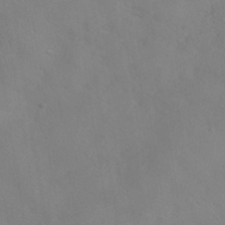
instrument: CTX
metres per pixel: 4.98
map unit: HNhu
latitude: -40.3873
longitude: 101.0486
